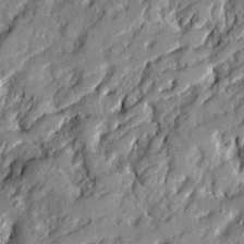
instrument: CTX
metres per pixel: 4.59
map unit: Ave
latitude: 19.6694
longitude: -129.4993
